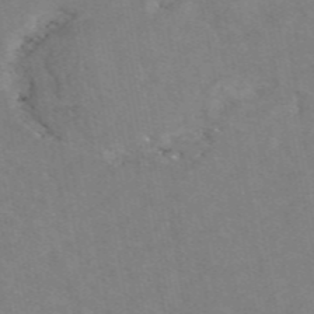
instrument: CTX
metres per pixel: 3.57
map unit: eAb
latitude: 48.7813
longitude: 120.8030
